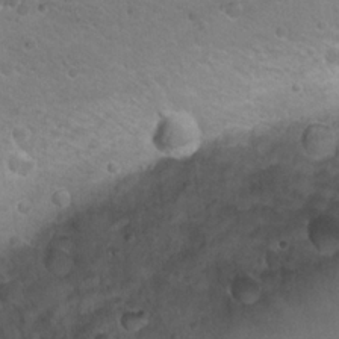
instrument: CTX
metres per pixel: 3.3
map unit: Nhu
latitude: 18.2711
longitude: -32.7624
